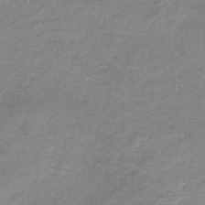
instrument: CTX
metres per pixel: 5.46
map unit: HNb
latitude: -33.2754
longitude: 58.7463
